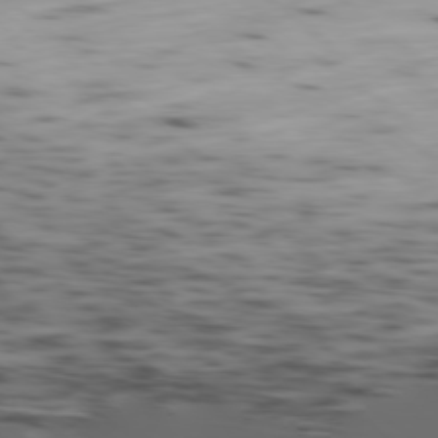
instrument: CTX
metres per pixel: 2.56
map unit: Ap
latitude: -79.1053
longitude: -74.3089
